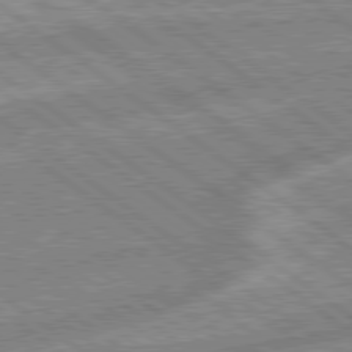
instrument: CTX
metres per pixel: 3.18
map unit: lApd
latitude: 79.1026
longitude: -169.2726
